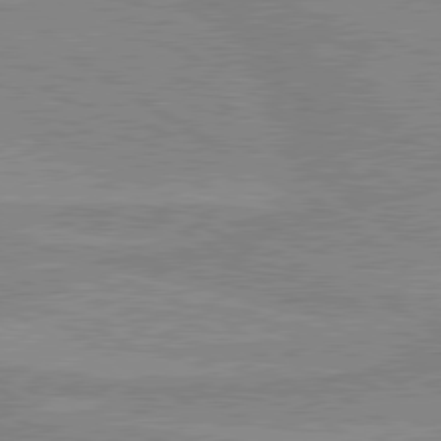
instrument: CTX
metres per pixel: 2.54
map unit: lApd
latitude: 80.0822
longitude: -174.5357
